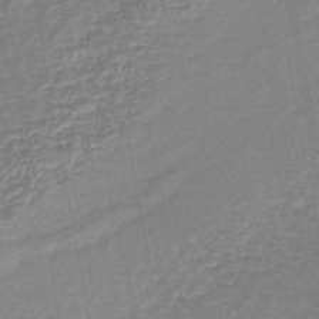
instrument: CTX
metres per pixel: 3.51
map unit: lHb
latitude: -45.2565
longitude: 77.9745
